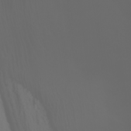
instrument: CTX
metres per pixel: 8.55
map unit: Htu
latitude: -1.4455
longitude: -75.0836
